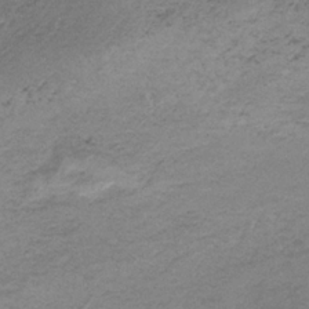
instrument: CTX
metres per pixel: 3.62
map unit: HNb
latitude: -32.8975
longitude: 62.8219
